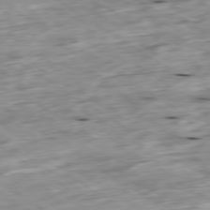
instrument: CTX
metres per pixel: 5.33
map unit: Ap
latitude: -79.6533
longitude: -89.2726
